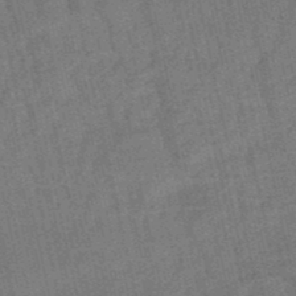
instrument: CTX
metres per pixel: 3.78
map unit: eHb
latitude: -50.7085
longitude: 79.0108
